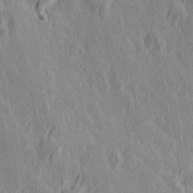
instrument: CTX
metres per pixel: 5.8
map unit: Hve
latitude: 25.9717
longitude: 146.1417
